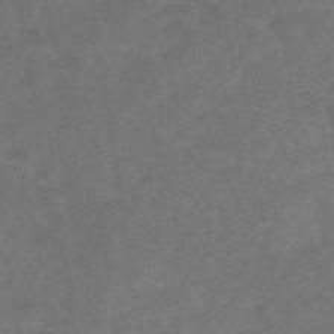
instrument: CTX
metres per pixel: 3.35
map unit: eHb
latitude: -32.7086
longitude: 72.4440
